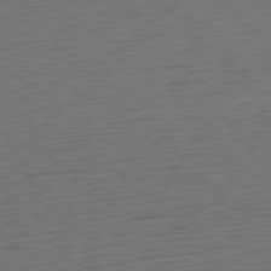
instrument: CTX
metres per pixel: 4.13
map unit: Ap
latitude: -81.0487
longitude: -60.5545
